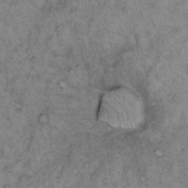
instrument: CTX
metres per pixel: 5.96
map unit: Hto
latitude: 12.5546
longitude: -58.5735
